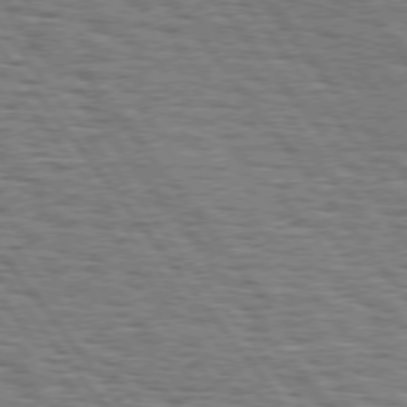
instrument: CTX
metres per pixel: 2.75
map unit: Hpe
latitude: 74.8947
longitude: -153.1214
